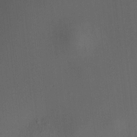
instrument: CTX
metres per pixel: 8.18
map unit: HNhu
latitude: 7.7827
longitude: 14.6519
